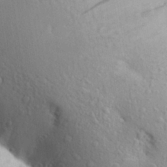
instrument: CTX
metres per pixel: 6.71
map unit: Aa
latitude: 27.9150
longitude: -148.7624
